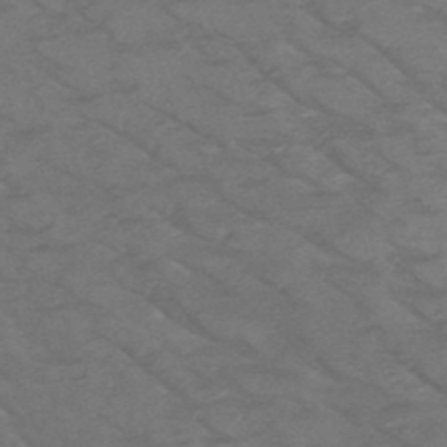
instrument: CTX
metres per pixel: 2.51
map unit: HNb
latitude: -50.4062
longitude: -47.2915
